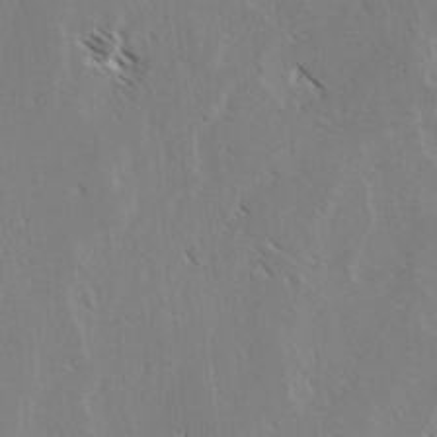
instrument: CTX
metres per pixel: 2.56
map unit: lAvf
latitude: -4.0850
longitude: -114.1388
